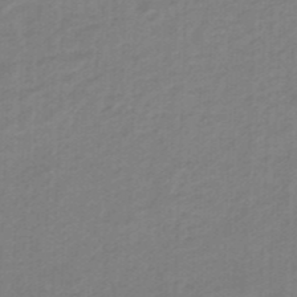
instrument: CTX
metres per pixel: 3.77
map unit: eHb
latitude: -46.4062
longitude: 89.2187
